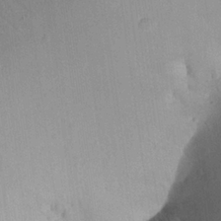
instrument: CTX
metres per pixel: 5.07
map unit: Aa
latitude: 21.9717
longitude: -147.2726
